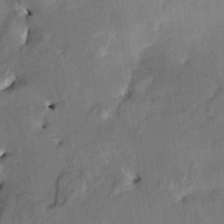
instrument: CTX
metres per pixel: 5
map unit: HNhu
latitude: 4.9703
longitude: 12.6519
